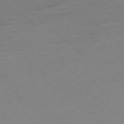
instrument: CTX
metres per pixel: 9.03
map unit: Ap
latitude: -77.8800
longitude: -96.6490
